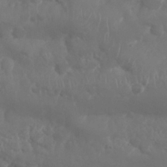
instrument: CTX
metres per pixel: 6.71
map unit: Nhu
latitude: 25.8016
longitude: -61.8961
